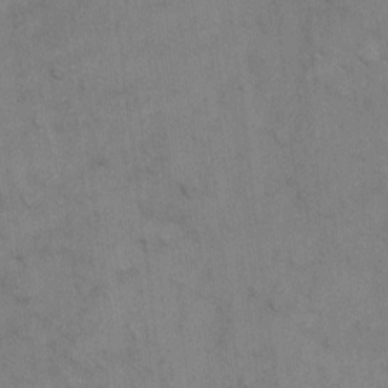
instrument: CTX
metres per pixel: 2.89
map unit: Hto
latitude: 6.1011
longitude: -62.2712
